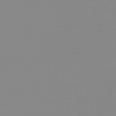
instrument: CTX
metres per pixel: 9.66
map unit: lHb
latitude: -48.0850
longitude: 64.7274
